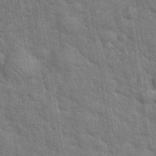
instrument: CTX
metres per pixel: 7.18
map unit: eHh
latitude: 37.4238
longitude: -66.1011
